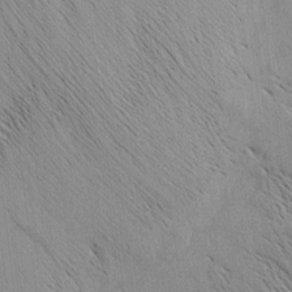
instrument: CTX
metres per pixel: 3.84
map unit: Nhu
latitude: -4.5573
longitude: -149.9339
